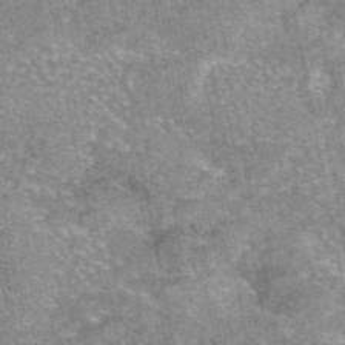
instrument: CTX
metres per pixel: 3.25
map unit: eAb
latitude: 45.8394
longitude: 103.8045
